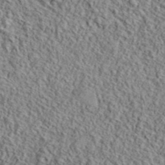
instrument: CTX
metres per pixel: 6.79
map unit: lHvf
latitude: 41.3103
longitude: -88.8758
